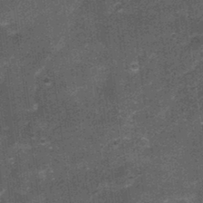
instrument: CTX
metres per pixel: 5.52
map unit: Nhu
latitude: 2.9136
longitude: -17.1025
